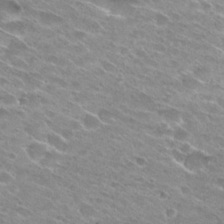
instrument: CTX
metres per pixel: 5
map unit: Hto
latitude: 28.5168
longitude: -43.6127
